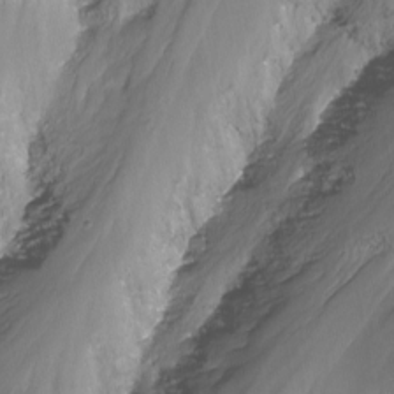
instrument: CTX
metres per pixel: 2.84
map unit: Nhu
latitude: -13.6155
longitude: -66.6868
